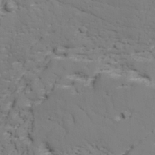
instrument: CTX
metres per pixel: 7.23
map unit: lAvf
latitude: 26.7624
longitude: -110.0255
